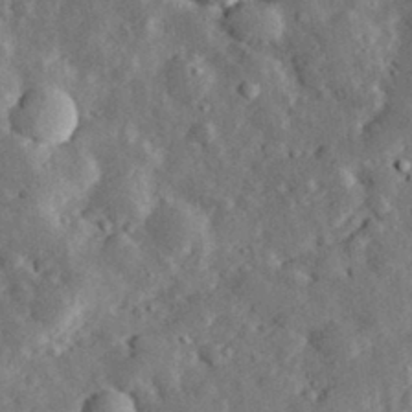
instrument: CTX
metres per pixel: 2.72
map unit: lHvf
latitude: 32.8380
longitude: -83.4993
